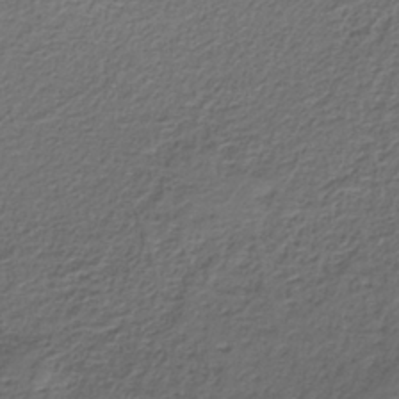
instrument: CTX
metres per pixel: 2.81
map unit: HNb
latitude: -35.8611
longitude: 58.3495
